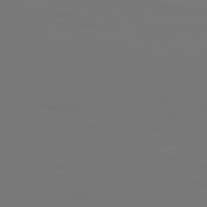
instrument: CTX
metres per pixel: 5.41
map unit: Hpe
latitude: 76.6301
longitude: -136.4601
